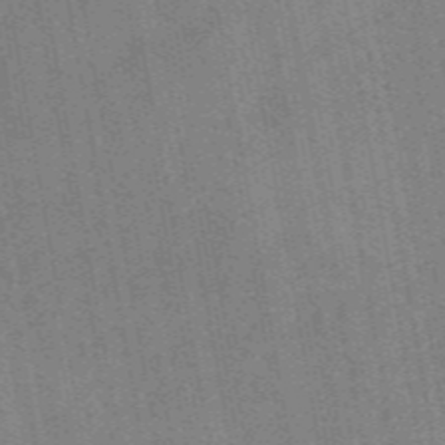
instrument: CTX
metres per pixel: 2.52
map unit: eAb
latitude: 48.3278
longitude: 104.5573
